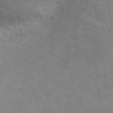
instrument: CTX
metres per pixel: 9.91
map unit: Nhu
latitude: 30.3468
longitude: -51.5938
